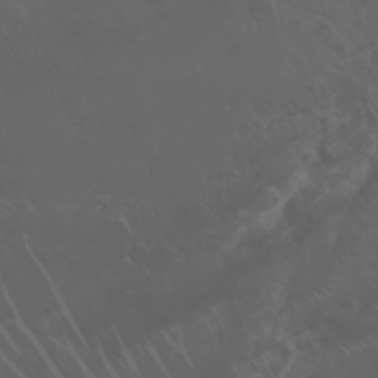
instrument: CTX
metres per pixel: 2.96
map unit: Nhu
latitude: 23.3482
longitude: -64.8002
